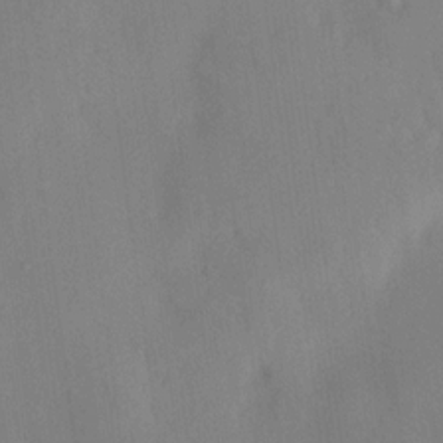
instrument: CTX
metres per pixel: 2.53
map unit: HNhu
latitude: 14.3657
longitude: 13.4832
